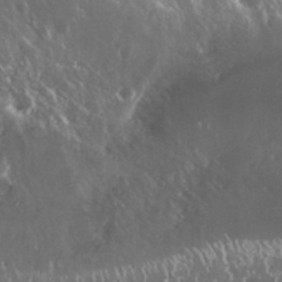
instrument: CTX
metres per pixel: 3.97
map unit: Nhu
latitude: 25.5749
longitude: -59.2159
